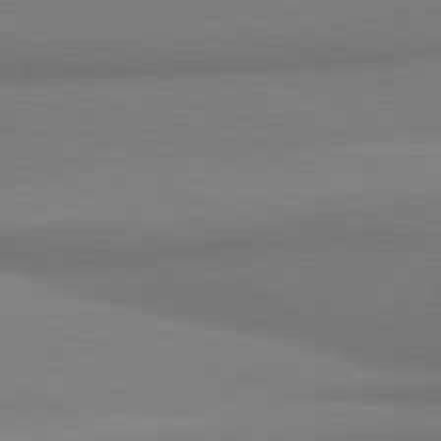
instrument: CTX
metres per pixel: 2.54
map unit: lApd
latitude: 80.9136
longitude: 167.1053
